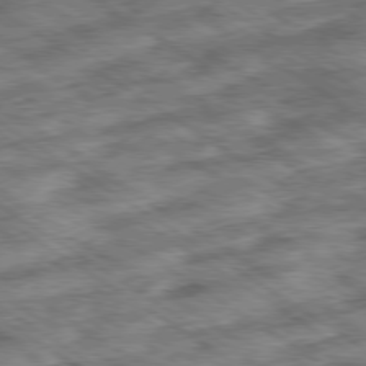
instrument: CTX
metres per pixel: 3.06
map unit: Ap
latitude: -79.7288
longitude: -49.7072
